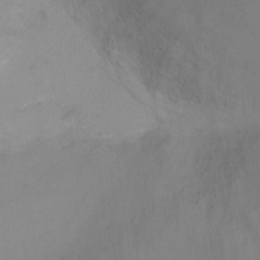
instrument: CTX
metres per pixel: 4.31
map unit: Ht
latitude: -4.7274
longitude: -28.8569
